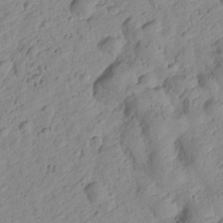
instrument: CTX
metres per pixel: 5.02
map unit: Htu
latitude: -0.7275
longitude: -175.2348
